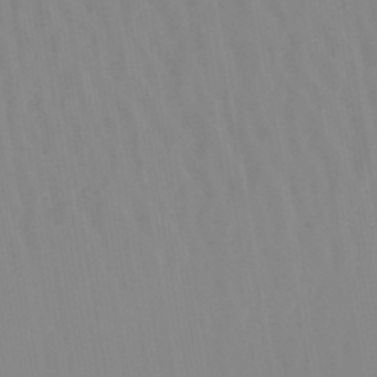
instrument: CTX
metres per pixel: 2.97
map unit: lHb
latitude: -48.0472
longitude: 76.0661
